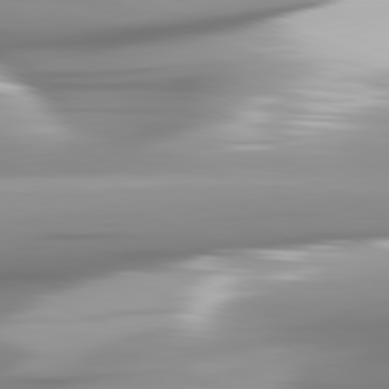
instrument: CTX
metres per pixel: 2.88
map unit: lApd
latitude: 81.8205
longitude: -143.8583
